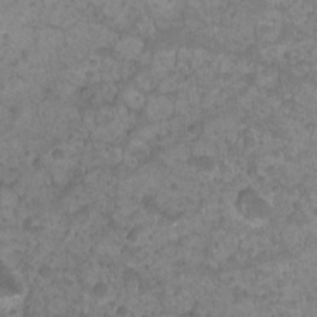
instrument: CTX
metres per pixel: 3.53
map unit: Nhu
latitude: 4.1767
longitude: -16.1011
